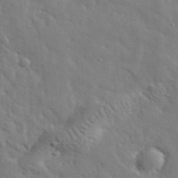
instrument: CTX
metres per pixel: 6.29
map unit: lHvf
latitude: 35.4804
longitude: -88.1956
